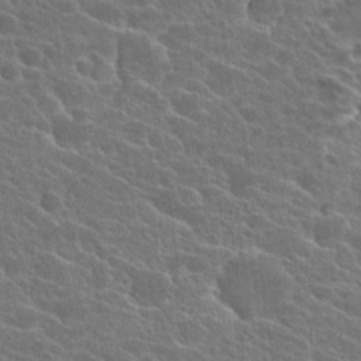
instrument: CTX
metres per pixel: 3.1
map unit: Hto
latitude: 24.4412
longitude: -40.5167
